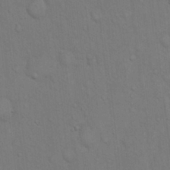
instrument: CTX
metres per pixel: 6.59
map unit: Hto
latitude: 14.8191
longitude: -57.8016
